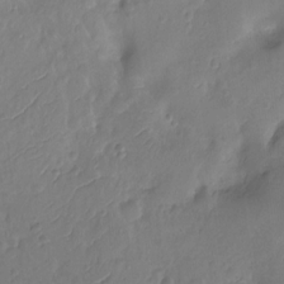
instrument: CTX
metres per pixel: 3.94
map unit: Nhu
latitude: -11.0675
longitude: -21.8017
